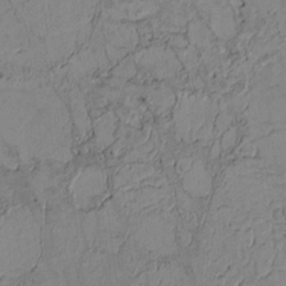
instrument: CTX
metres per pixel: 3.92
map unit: Htu
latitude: 2.6112
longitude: 148.5574
